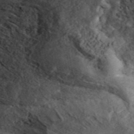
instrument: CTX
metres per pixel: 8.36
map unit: ANa
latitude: 44.9514
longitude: 39.3887
